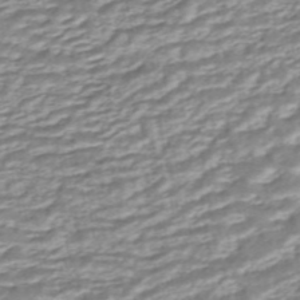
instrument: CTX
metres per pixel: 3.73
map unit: ANa
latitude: -44.4251
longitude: 104.9730
